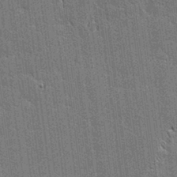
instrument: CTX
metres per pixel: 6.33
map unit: lAvf
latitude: -0.4062
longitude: -107.6505
